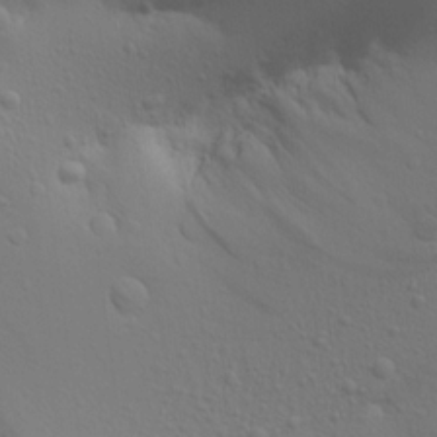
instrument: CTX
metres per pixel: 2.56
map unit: Aa
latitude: 16.9703
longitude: -144.7246
